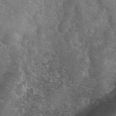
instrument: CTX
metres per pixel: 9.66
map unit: eHh
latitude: 36.3467
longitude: -65.1592
